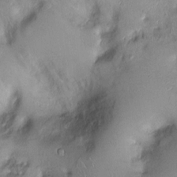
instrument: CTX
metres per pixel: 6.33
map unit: Ht
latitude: -0.8786
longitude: -13.5560
